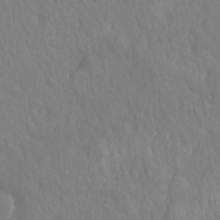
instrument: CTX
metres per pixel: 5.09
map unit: Hto
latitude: -3.2186
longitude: -34.5545
